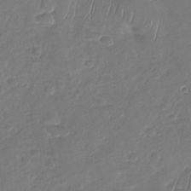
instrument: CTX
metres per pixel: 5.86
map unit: Nhu
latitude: -30.1794
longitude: -61.3292
